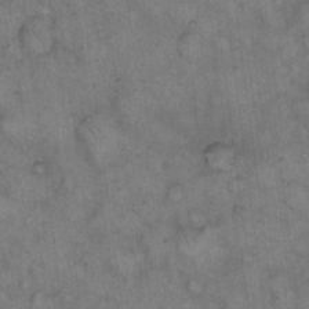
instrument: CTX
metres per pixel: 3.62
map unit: eHh
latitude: 14.5924
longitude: -64.5357
